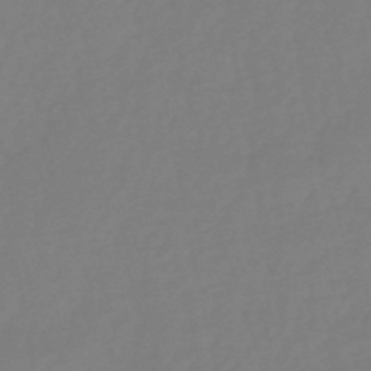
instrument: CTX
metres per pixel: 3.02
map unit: lHb
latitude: -49.0676
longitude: 78.7085
